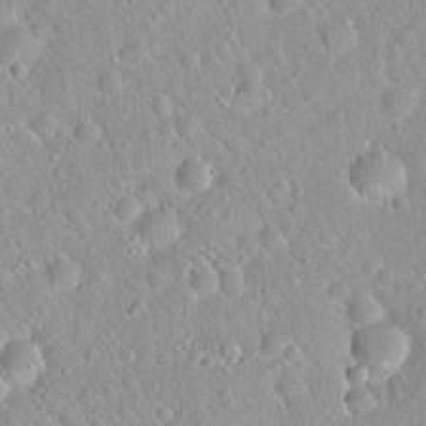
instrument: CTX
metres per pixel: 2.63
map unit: Hto
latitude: 21.1592
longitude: -52.7246
